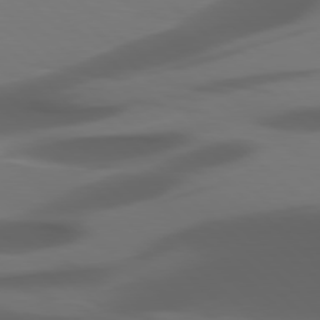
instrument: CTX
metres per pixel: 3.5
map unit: Hpe
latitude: 77.6694
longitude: -175.4804
